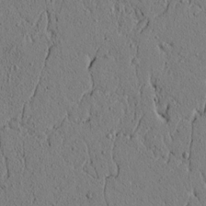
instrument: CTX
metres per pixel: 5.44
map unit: lAvf
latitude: 5.4426
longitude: 165.9745
